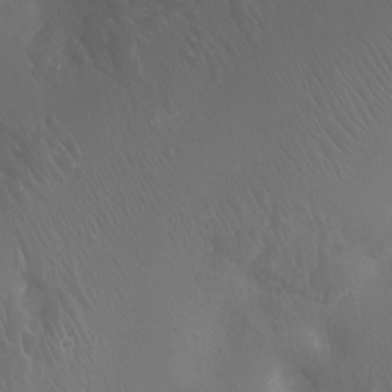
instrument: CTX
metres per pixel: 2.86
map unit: Ht
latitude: -2.7463
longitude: -18.1766
